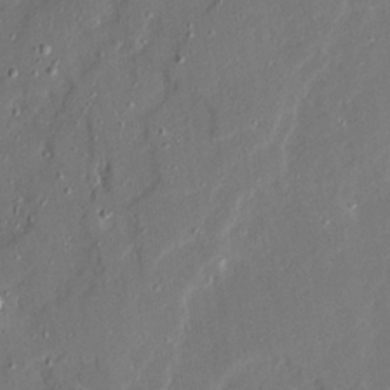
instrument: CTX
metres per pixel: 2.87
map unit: Ave
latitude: 20.9136
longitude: -128.4412
